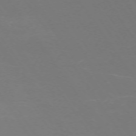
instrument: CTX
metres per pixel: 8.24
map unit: Ap
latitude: -73.9556
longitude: -84.8947
